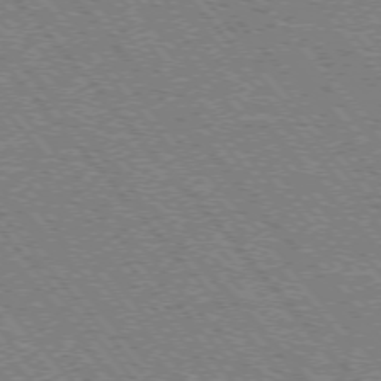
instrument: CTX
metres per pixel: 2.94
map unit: Hpe
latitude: -75.6722
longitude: -12.9325
